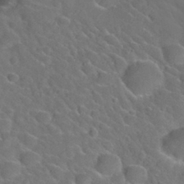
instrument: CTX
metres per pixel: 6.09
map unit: Nhu
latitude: 29.7827
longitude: -52.3467
